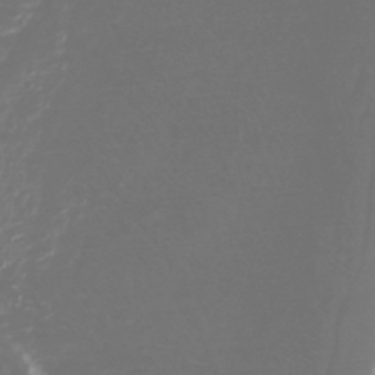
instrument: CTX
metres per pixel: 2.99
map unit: Nhu
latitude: -40.3684
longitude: -82.2333
